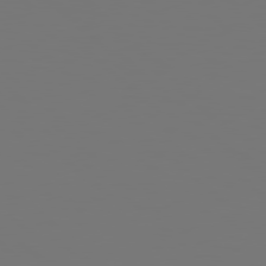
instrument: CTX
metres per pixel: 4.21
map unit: Hpe
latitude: 78.2145
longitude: -163.1970
